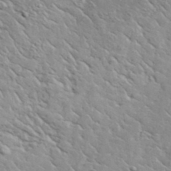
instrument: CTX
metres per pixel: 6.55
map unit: lHvf
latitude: 37.5371
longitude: -90.2711
